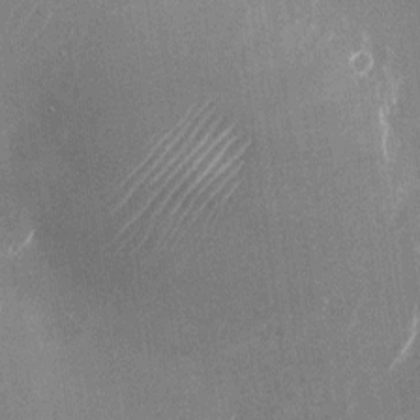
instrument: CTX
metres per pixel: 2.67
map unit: Nhu
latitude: -24.1984
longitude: -71.9339
